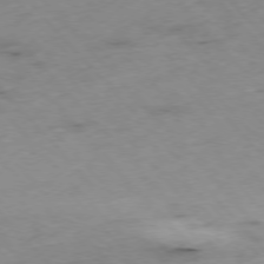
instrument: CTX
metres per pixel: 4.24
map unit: Hpe
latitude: -76.4818
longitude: -17.4804
